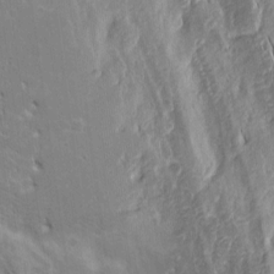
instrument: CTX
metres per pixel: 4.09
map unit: Nhu
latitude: -4.9919
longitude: -152.2901
